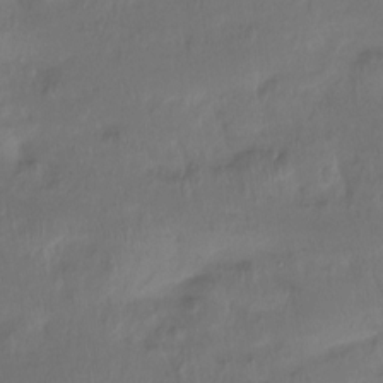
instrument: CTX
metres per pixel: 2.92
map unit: Htu
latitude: -16.1039
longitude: -46.2901
